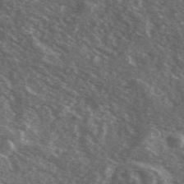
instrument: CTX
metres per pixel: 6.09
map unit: Ave
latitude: 39.7450
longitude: -108.9135
